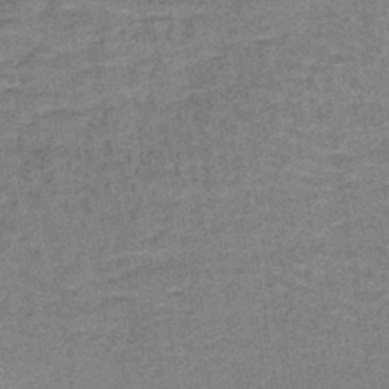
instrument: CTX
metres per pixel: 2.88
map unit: lHb
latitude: -41.0486
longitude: 57.5588
